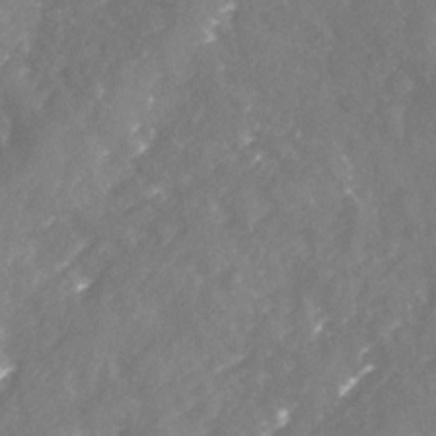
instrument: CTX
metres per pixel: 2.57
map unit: Nhu
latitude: -23.6155
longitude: -57.5371
